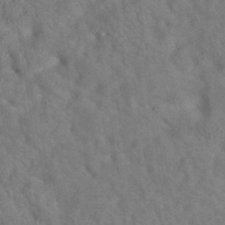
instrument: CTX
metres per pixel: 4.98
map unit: eAb
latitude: 35.2726
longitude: 109.0675
